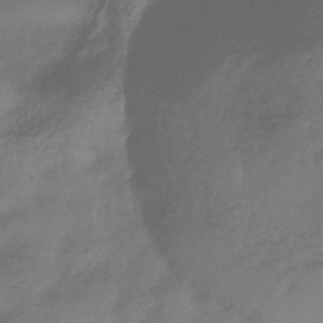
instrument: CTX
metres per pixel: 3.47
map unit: eHb
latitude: -35.6722
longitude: 81.8423
